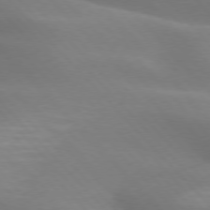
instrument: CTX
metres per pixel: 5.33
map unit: lApd
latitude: 75.3104
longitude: -61.5371
